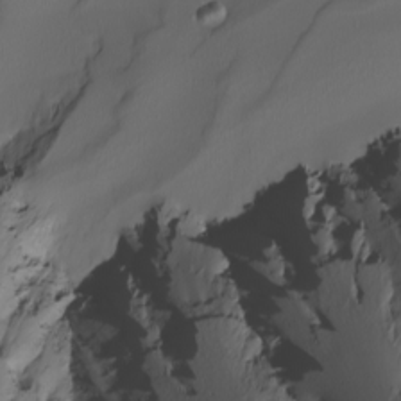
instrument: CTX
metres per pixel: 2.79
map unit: Nhu
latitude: -4.8219
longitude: -95.6883
